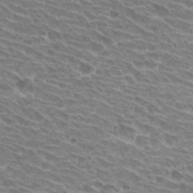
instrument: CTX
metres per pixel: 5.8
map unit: Hto
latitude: 30.4223
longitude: -42.4223
